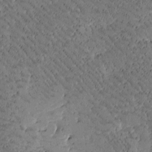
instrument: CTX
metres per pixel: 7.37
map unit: Htu
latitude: -2.4628
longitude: 176.2173
